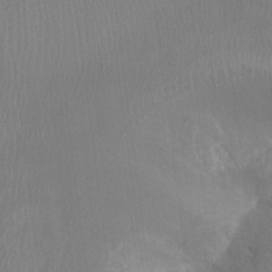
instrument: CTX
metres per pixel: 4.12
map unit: Ht
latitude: -8.9353
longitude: -38.5924
